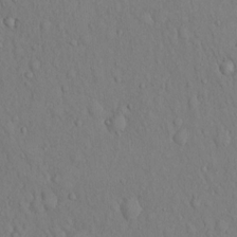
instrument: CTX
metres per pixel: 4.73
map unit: Hto
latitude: 13.8017
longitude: -61.5749
